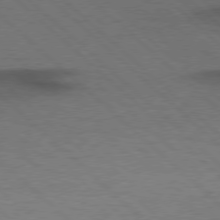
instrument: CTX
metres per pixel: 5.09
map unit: Hpe
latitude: 77.3103
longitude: -157.3103
